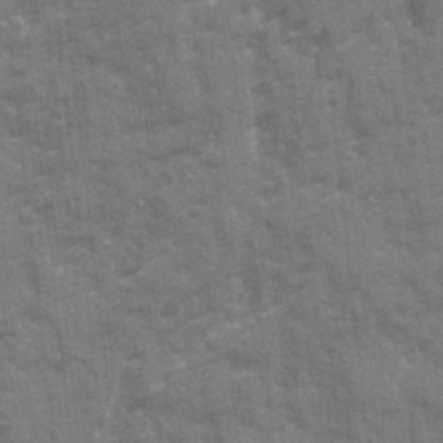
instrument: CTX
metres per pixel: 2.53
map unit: Ave
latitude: 20.5735
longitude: -133.6694
